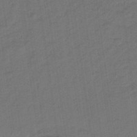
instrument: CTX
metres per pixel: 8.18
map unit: eHb
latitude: -47.2565
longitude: 87.4266
